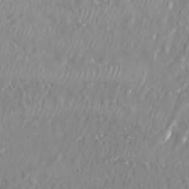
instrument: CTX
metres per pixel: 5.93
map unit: Nhu
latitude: -28.8975
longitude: -70.0444
